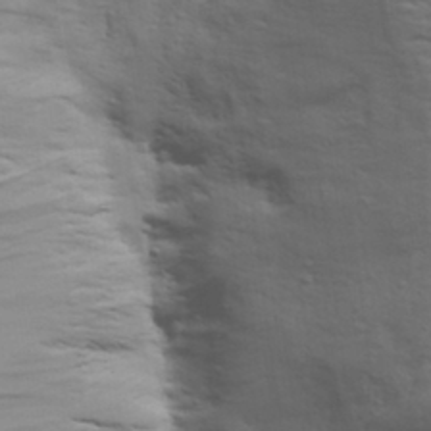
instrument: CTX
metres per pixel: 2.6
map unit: Aa
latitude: 30.4790
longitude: -134.5734
